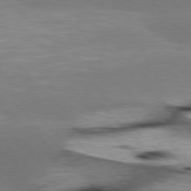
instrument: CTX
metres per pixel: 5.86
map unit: lApd
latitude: 77.3292
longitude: -50.2522
